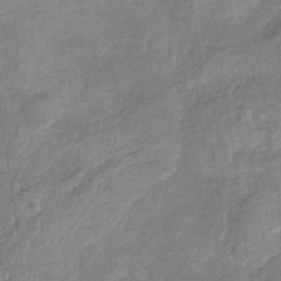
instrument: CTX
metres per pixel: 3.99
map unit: HNb
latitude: -32.7086
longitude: 59.7477
